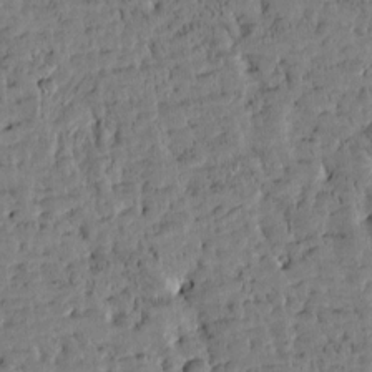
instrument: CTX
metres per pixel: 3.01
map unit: Htu
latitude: -3.3887
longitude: 175.5021
